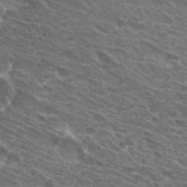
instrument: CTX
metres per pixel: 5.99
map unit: Hto
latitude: 31.9906
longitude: -42.5546
